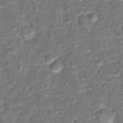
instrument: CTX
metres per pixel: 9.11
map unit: Hto
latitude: 15.4238
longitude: -39.4048
